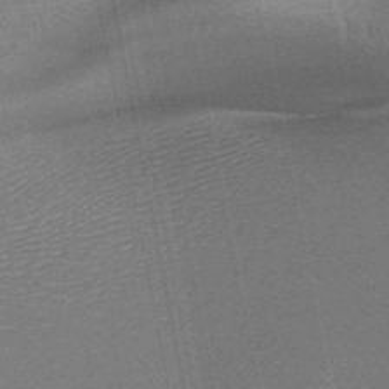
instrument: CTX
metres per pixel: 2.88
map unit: HNb
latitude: -49.4455
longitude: -51.8772
